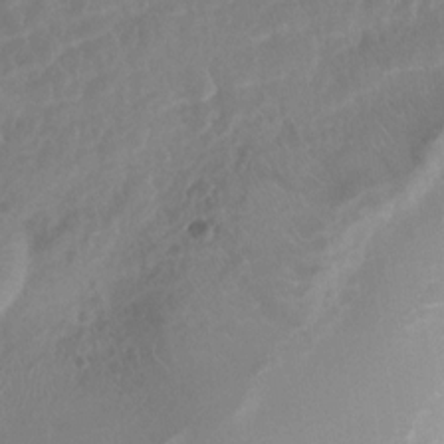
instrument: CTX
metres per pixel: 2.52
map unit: Nhu
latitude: 7.2537
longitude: -22.3089
